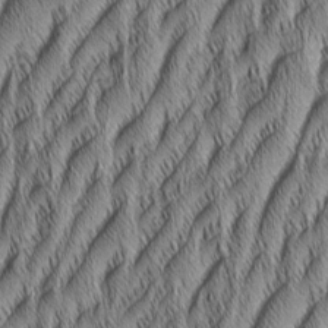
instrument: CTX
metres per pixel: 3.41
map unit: Aa
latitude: 6.6113
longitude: -131.1026
